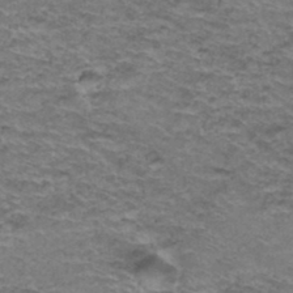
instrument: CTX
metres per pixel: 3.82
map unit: Hto
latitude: 37.2537
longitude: -42.6491
